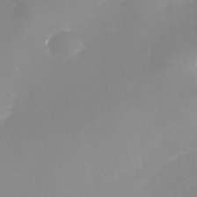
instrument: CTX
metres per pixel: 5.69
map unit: Nhe
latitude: -33.6911
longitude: -87.9150
